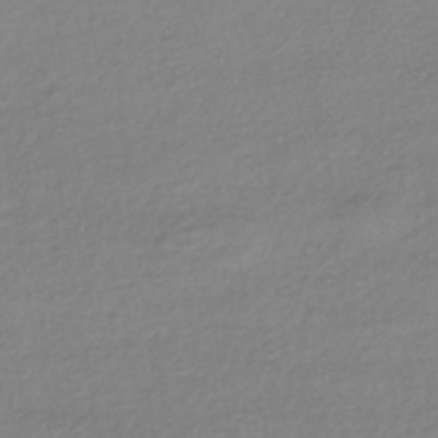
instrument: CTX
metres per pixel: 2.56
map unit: HNhu
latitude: -43.6532
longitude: 95.9556
